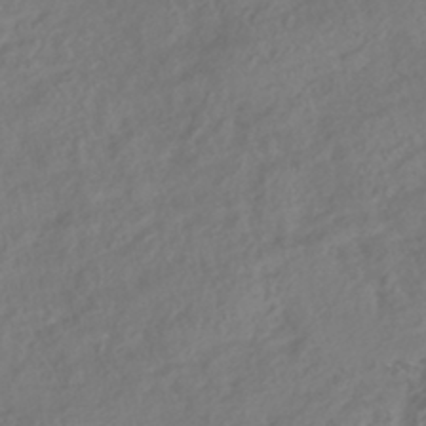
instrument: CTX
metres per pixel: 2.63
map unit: HNhu
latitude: -42.1794
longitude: 106.7275
